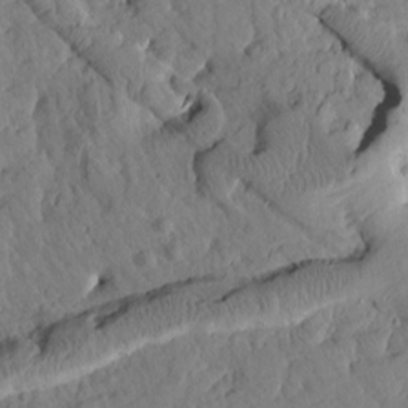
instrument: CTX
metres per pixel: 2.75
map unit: Htu
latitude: 1.5749
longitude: 177.7856
